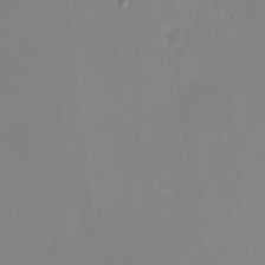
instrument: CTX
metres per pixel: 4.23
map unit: eHh
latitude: -2.4062
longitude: -79.7450
